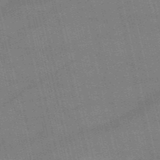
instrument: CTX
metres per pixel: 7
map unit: HNb
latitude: -52.9352
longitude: -40.8380
